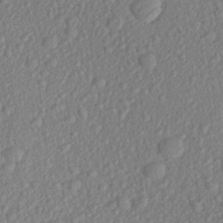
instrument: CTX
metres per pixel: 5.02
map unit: Aa
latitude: 27.7072
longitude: -143.8206
